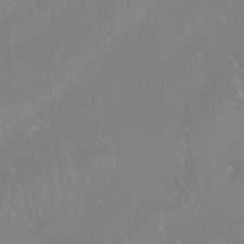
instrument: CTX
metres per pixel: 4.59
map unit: Htu
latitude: -16.2929
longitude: -46.6680
